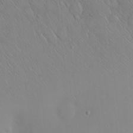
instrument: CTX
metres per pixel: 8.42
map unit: eHh
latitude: 11.7828
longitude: -61.4615
